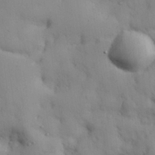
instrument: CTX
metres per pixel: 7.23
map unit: eHh
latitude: 27.5371
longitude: -75.5371
